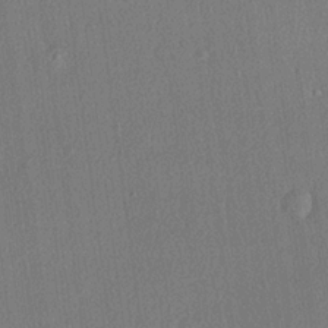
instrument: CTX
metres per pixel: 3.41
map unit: lHvf
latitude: 21.3860
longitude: 140.6896
